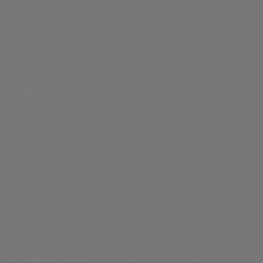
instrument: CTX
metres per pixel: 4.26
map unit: Hpe
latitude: 78.3656
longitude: -175.4238
